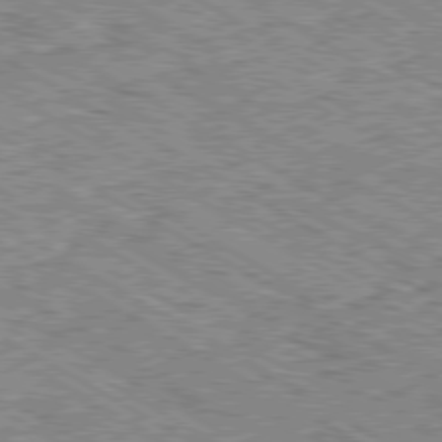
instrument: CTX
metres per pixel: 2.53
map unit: Ap
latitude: -80.1606
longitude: -48.4979
